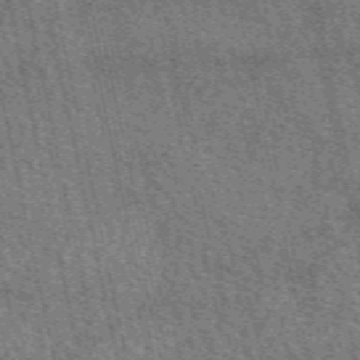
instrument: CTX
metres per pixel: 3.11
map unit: eAb
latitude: 50.8947
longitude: 114.3684
